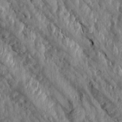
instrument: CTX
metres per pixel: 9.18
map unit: Aa
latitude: 16.1767
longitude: -145.3293
